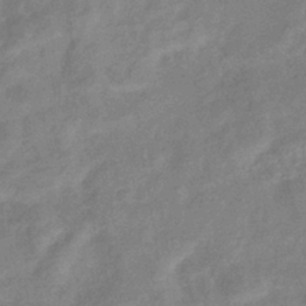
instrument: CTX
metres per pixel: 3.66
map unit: eHb
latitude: -37.1431
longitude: 77.0864
